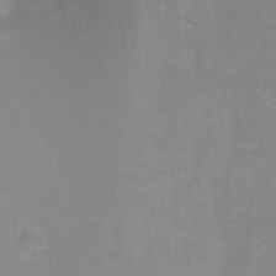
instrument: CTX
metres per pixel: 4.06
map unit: Ht
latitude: -8.1984
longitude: -35.0836
